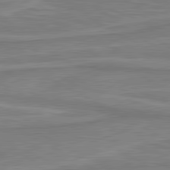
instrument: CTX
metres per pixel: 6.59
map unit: lApd
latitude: 80.9514
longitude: 173.6911
